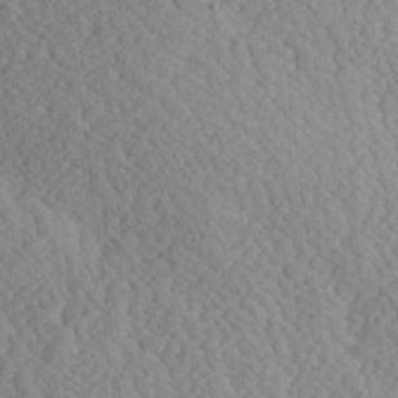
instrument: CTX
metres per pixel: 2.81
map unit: Ave
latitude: 24.1955
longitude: -134.7435
